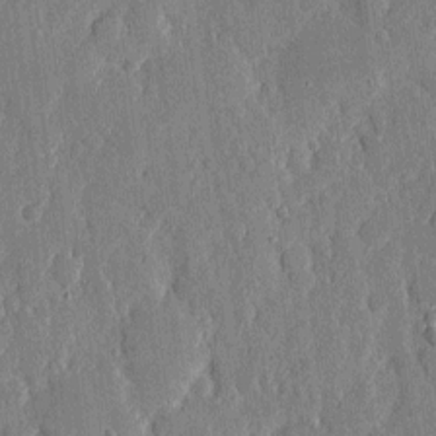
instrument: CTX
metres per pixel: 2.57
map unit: eHh
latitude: 4.2522
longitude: -71.5182
